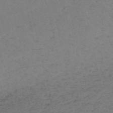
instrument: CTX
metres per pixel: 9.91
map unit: HNb
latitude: -55.7667
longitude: -41.8394
